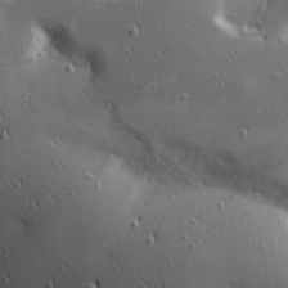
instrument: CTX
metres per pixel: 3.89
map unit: Hve
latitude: 25.6127
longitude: -92.8569
